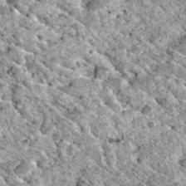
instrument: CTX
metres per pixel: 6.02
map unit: Hto
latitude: 35.5182
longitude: -52.5545
